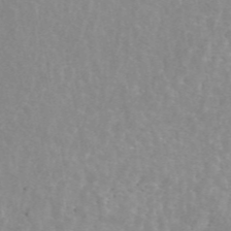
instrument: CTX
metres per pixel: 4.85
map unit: ANa
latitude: 45.4993
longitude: 28.7841
